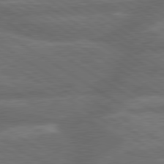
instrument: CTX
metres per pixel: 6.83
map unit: lApd
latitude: 79.9717
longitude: -165.1025
